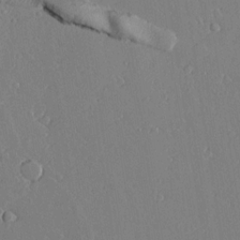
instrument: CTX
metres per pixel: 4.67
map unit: lAvf
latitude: 17.4804
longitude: -126.4790
